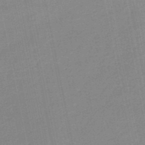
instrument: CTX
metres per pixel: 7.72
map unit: HNb
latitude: -50.3117
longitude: -42.4790
